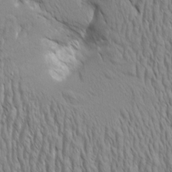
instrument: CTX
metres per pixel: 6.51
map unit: Aa
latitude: 7.2726
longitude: -130.1578
